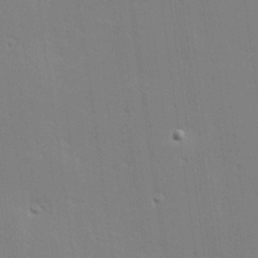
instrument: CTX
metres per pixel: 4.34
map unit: Hve
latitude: 25.1025
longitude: -93.8583
